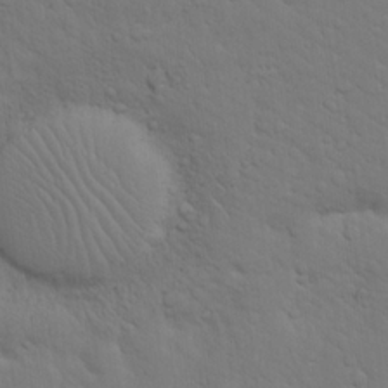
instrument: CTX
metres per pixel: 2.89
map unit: eHh
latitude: 18.3845
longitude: -63.0081
